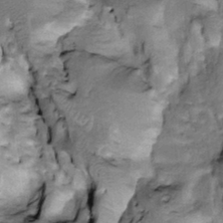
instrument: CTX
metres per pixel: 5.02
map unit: Htu
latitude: -3.6532
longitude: 150.3117
